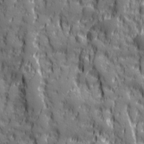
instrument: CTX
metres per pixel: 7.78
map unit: Ave
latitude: 20.0444
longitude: -132.9703
